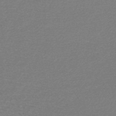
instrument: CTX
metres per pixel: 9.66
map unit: lHb
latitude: -44.2551
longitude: 77.6911
